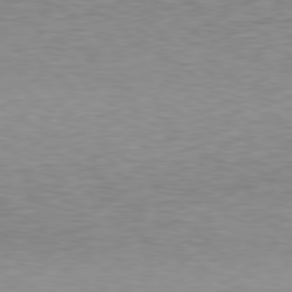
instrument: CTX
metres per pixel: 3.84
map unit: Hpe
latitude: 78.5168
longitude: -171.5371
